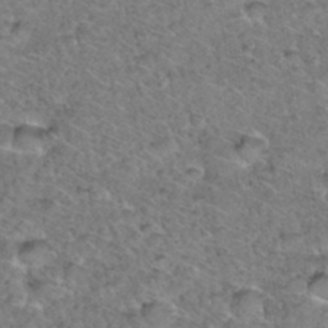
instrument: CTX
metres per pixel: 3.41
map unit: Hto
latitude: 35.4993
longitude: -47.9906
